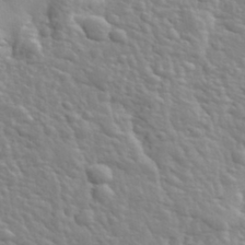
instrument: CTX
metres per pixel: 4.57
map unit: lHvf
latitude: 34.3278
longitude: -82.2522
